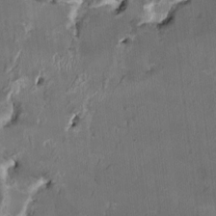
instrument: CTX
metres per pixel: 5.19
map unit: HNhu
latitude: 1.7260
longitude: -3.7638
